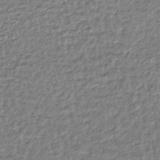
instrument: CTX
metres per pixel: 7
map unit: lHb
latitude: -40.7652
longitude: 70.6141
